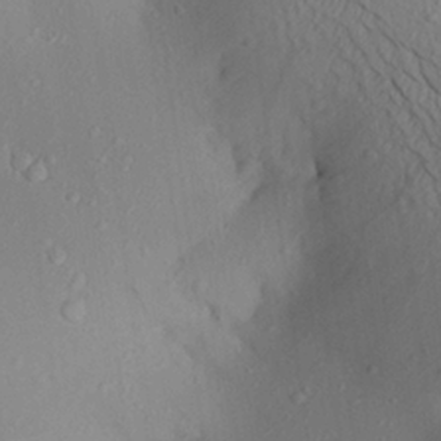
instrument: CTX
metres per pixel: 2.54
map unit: Aa
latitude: 21.7072
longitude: -145.0458
